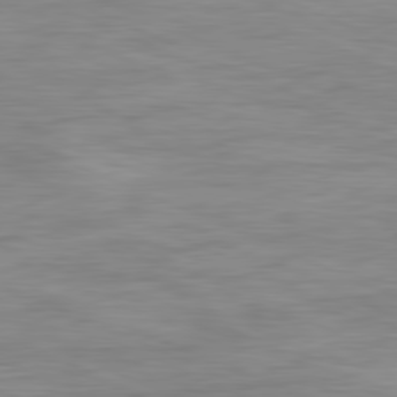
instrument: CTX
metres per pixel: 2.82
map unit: Ap
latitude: -81.2754
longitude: -81.3671
